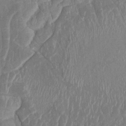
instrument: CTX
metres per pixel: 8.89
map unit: HNhu
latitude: 4.3467
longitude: -6.3278
